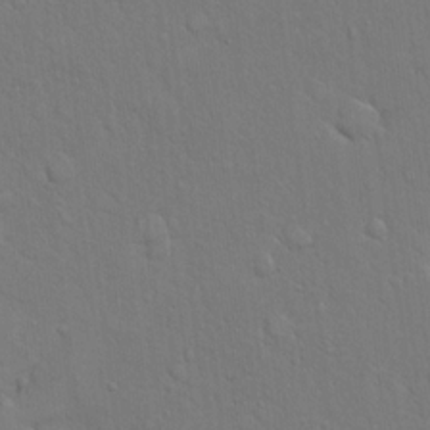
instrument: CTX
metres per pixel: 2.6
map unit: eHh
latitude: 17.7639
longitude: -62.7813
